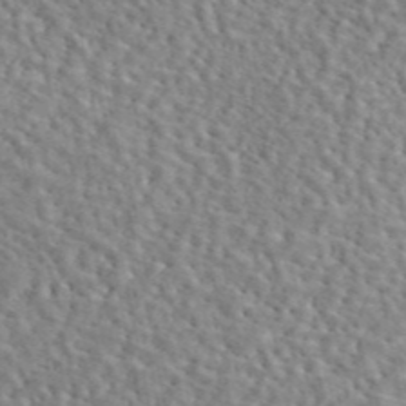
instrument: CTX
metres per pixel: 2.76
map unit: eAb
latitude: 44.8569
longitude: 113.6155
